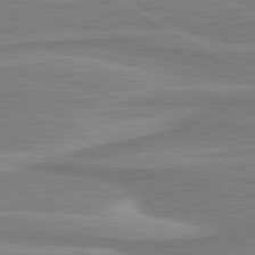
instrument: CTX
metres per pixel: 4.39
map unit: lApd
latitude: 80.9325
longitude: 173.8989
